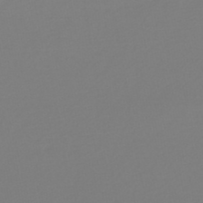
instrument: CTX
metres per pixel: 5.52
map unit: lHb
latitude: -46.5384
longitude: 72.4440
